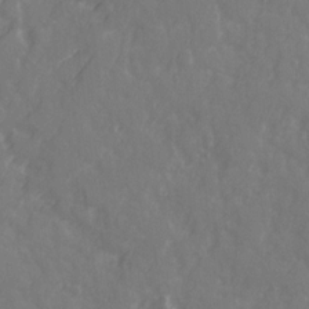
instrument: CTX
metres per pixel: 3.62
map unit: Ave
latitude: 20.9514
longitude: -131.8206
